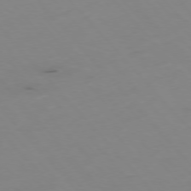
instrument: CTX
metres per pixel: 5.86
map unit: Hpe
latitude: -76.7085
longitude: -19.1592
